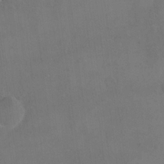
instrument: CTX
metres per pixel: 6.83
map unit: eHh
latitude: 18.2333
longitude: -65.8016
